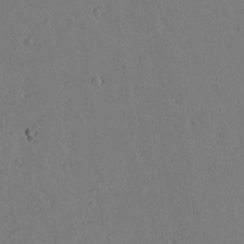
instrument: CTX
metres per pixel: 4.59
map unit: lAvf
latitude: 15.8773
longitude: -125.8016
